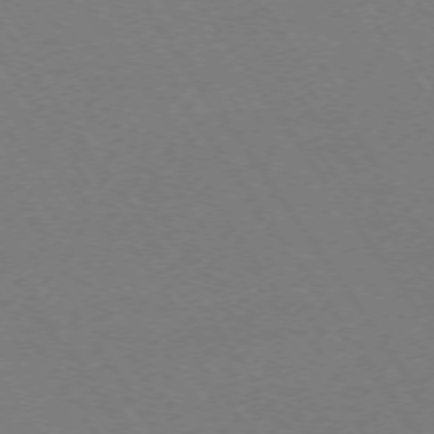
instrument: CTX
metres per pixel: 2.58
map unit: Ap
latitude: -73.8233
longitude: -83.0836
